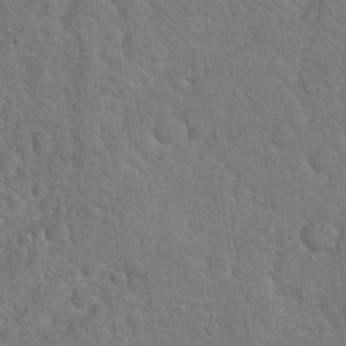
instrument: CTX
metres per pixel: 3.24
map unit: Hto
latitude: 19.3481
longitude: -51.5182
